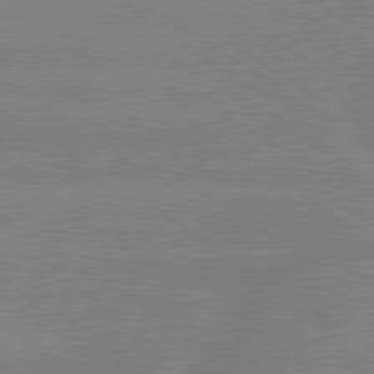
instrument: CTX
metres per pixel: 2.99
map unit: lApd
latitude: 79.4049
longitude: -132.7813
